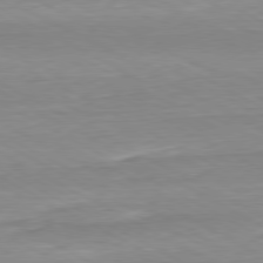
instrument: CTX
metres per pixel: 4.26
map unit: Hpe
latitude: -80.7652
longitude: 21.3698
